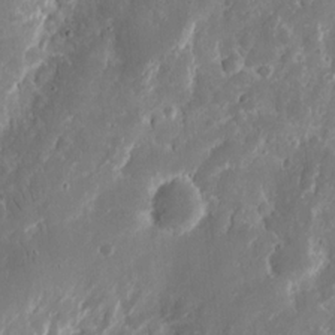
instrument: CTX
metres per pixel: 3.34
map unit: eHh
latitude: 10.9325
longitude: -71.9906
